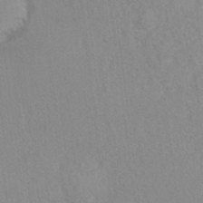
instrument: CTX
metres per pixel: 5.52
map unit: Hto
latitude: 7.6883
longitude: -34.5734
